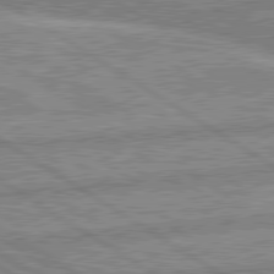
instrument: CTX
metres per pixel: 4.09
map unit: lApd
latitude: 80.3278
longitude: -169.7072
